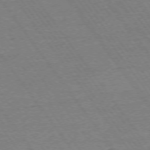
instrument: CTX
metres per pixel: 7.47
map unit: Ap
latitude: -74.8597
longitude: -82.9513
